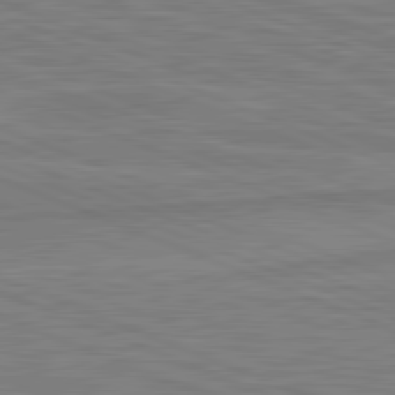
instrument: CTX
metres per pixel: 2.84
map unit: lApd
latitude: 81.6883
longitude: -171.9906
